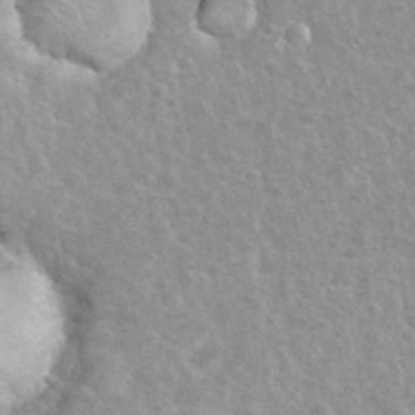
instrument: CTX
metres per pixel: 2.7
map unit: eHh
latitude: 35.5938
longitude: -60.4790
